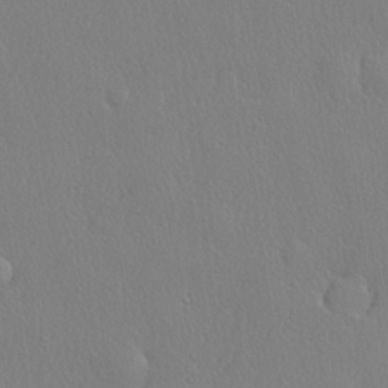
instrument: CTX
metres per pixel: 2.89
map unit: lHvf
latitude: 20.6302
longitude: 142.1983
